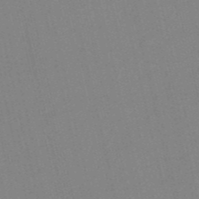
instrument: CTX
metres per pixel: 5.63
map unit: HNb
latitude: -52.4062
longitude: -44.7435
